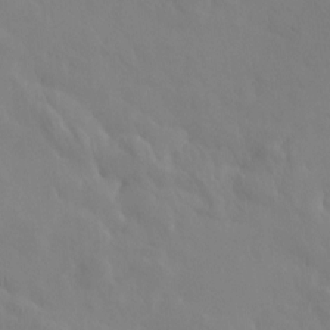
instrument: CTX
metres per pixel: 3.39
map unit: eHh
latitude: -0.4629
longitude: 14.8786
